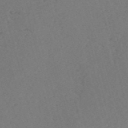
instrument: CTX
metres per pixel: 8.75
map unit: eHh
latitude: -54.3495
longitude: -89.1781
